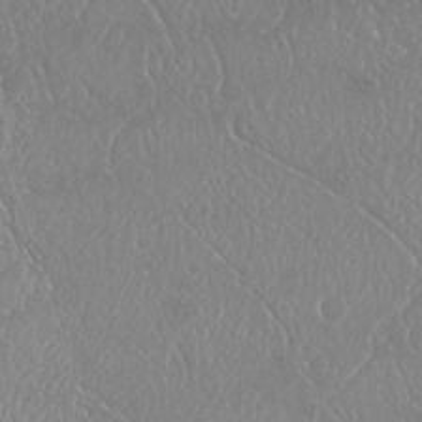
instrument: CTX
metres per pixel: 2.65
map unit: Nhu
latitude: 25.2348
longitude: -60.4601
